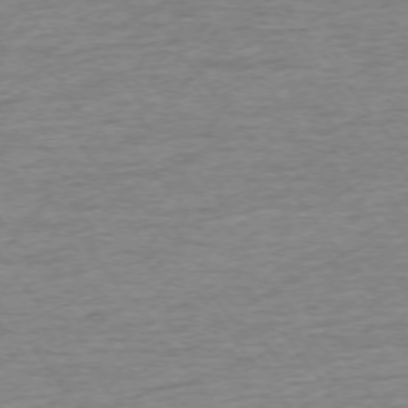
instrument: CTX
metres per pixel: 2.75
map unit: Ap
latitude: -74.3685
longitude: -79.0270
